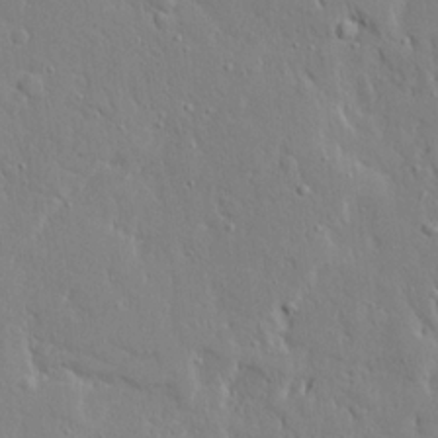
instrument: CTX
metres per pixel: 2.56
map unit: Ave
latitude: 17.0270
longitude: -141.1781
